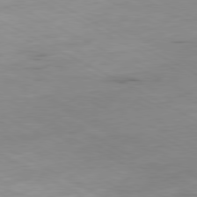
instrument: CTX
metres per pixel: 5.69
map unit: Ap
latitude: -80.7652
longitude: -92.8758
